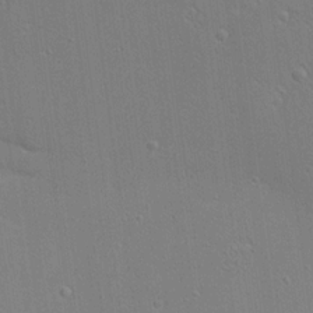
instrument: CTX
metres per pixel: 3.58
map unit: Aa
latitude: 18.5168
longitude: -140.9324
